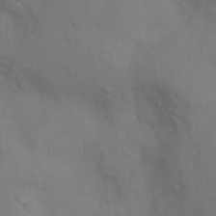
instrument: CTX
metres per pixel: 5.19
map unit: Nhu
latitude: 8.1389
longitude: -24.5167
